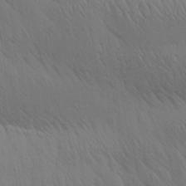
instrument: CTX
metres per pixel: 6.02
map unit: Aa
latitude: 25.7827
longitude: -141.8961
